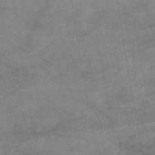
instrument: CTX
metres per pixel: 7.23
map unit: HNb
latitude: -55.8800
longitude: -40.0255
